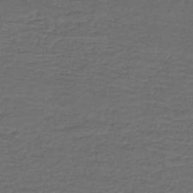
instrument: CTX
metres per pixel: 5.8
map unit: HNb
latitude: -43.9367
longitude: 51.0675
